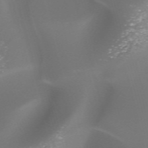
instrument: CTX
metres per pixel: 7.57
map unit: HNhu
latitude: -47.1809
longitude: 30.5007
